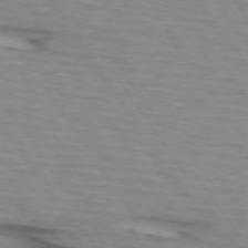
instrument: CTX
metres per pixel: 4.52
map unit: lApd
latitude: 73.4427
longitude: -71.7827
